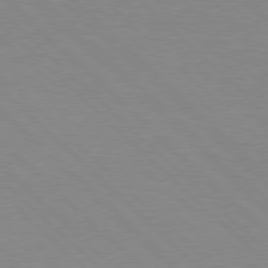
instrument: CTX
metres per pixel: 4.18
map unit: Hpe
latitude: 77.4615
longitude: -161.1214
